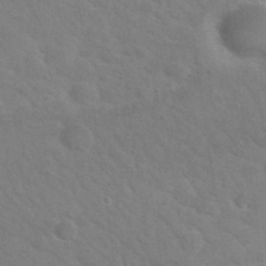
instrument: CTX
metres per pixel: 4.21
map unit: Nhu
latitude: 30.5735
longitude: -48.9325
